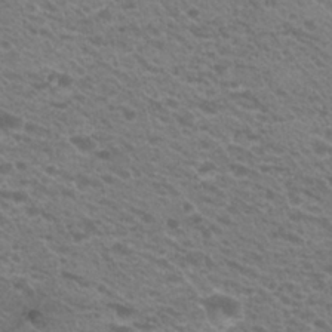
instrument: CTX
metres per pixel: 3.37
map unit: Hto
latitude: 23.1781
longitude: -35.9339
